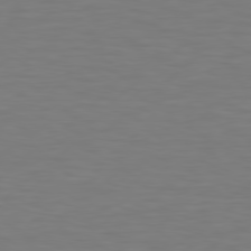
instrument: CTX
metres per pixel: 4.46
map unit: Hpe
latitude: 78.4790
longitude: -121.3104
